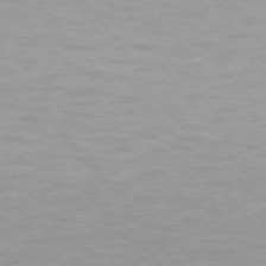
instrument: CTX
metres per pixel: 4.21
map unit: lApd
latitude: 74.2712
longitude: -60.4790
